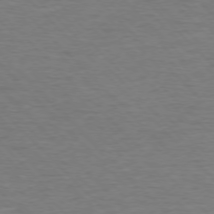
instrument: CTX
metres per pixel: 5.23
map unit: Ap
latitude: -77.0109
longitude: -94.8569
